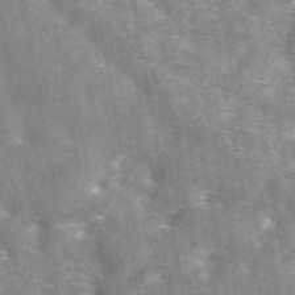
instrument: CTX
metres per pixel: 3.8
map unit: eAb
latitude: 44.8758
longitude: 122.5196
